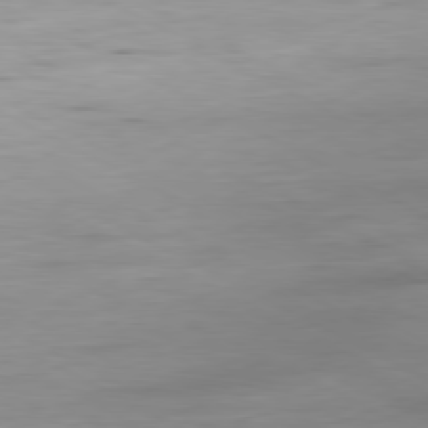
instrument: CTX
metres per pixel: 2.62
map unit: Ap
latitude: -80.9731
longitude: -95.9339
